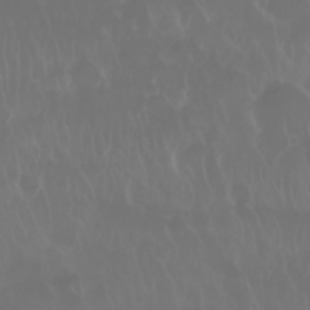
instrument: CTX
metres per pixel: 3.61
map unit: Nhu
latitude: 28.2900
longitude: -62.7247
